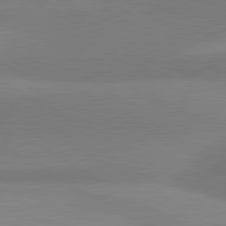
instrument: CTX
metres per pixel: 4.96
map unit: lApd
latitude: 80.8380
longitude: 130.6140
